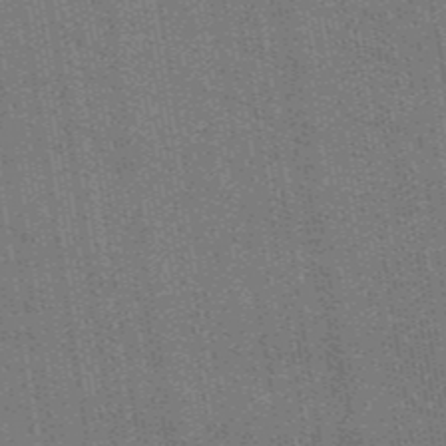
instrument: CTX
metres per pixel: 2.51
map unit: lHb
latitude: -47.3320
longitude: 59.4832
